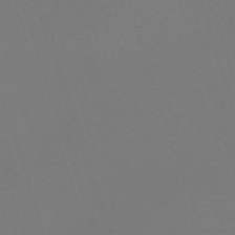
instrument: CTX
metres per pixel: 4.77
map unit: eHh
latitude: -63.7855
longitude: 49.3888
